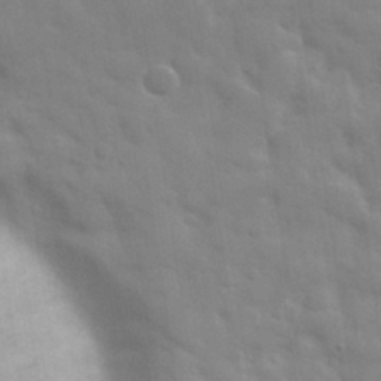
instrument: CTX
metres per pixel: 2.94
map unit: eHh
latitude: 32.2145
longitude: -70.3845
